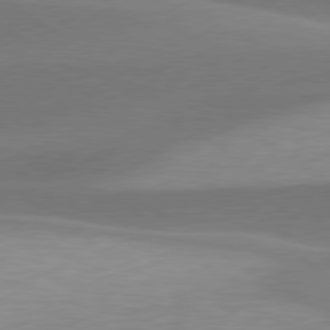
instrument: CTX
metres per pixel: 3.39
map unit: lApd
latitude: 79.7072
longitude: -94.2334
